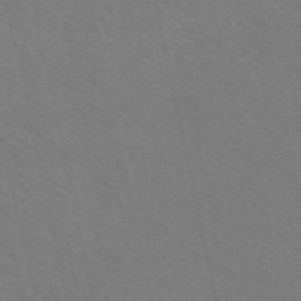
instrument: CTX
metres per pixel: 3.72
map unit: eAb
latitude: 51.1970
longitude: 111.1431
